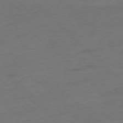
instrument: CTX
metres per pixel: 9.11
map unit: Ap
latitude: -77.3321
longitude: -64.3278
